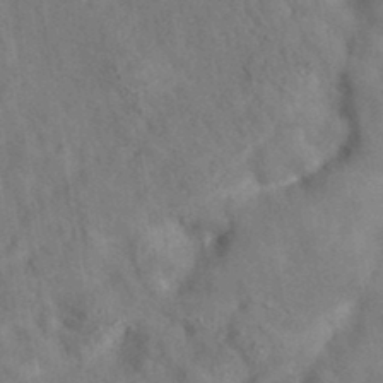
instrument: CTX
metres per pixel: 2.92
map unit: eAb
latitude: 34.8380
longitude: 110.3684
